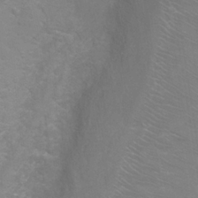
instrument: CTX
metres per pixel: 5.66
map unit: Ht
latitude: 1.4426
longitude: -32.7435
